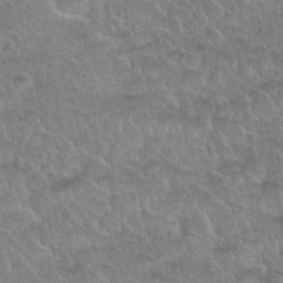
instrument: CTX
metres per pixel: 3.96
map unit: Nhu
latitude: 31.7261
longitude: -51.8961
